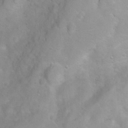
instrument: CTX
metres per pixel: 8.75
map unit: Ht
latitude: 3.6316
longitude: -26.4223
